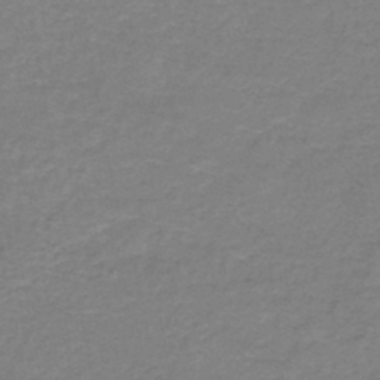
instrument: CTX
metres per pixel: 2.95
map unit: HNb
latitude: -44.5385
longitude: 52.4251
